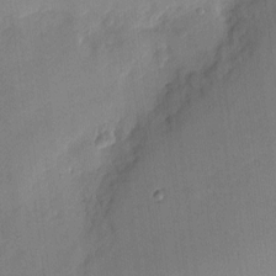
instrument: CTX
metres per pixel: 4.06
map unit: eHh
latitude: 4.1956
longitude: -72.2145
